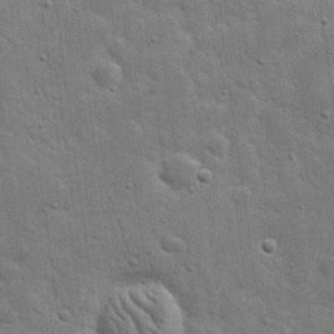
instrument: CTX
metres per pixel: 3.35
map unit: eHh
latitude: 20.1767
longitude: -63.3482
